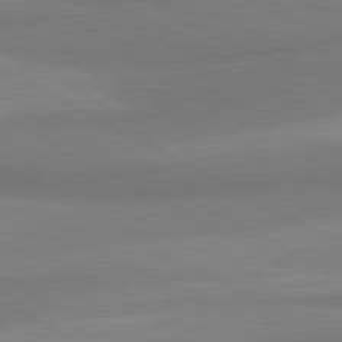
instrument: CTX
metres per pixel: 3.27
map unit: lApd
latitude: 80.3845
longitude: 176.3873
